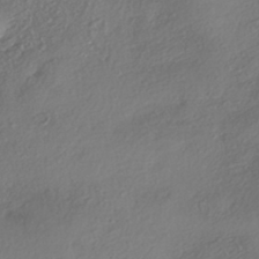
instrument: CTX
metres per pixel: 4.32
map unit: eHh
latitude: -41.7855
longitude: 123.3321
